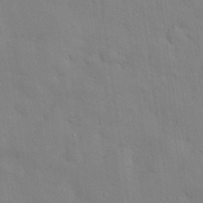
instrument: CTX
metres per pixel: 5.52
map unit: Nhu
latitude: 28.1011
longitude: -69.6127
